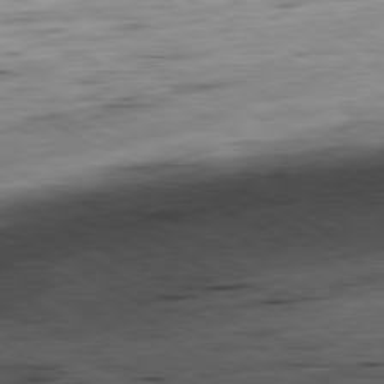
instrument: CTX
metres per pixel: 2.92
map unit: Ap
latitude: -80.9542
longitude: -73.5749
